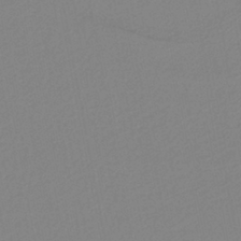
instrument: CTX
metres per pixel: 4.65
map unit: HNb
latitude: -37.6910
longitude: 56.5196
